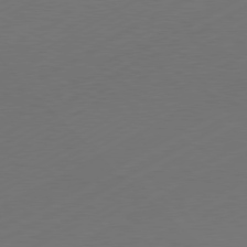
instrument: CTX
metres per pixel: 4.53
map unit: Hpe
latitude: -80.8975
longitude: 14.2740
